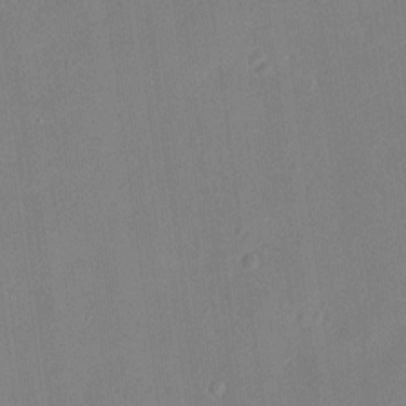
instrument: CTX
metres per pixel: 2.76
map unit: HNhu
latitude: 5.5749
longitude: 3.1620
